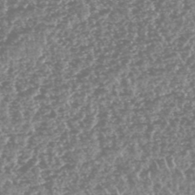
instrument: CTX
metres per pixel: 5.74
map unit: HNhu
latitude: -47.0864
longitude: 31.0675
